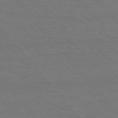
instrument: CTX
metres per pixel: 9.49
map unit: Hpe
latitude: 75.8772
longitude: -137.6883
